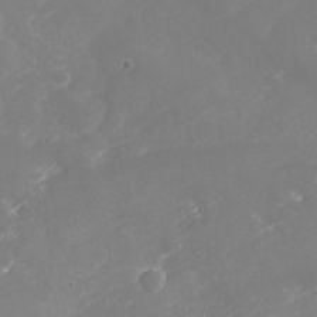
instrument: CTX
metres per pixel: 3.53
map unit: Nhu
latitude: -28.8408
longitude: -64.8002
